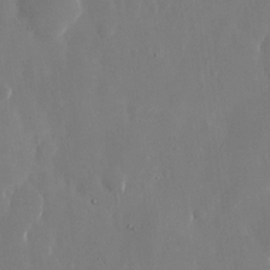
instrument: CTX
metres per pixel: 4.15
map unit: eHh
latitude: 13.4616
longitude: -71.4993
